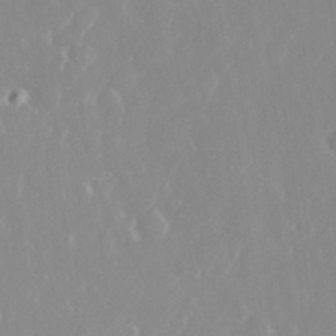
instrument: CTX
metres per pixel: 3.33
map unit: eHh
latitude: 31.4805
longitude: -59.4049
